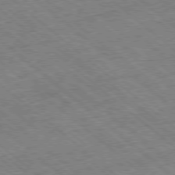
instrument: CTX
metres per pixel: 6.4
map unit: Ap
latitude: -78.8219
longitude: -49.2726
